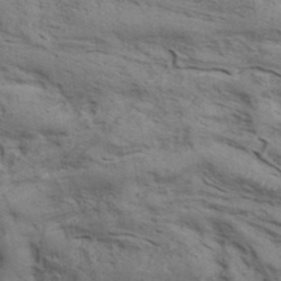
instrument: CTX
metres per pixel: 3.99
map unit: ANa
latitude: 41.7449
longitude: 17.5777
